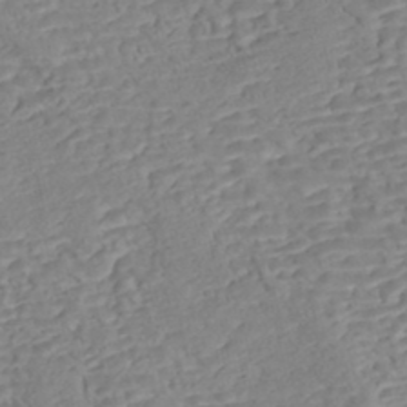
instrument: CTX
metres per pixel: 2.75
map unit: Nhe
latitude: -47.3698
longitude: -172.0822
